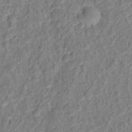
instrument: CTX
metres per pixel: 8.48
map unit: Hto
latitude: 13.2348
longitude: -38.3845
